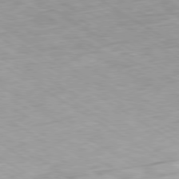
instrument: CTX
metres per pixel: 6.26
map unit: Ap
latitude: -80.3307
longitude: -72.5357
